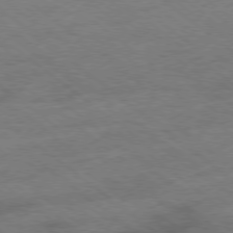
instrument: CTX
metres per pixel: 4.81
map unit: Hpe
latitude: -78.6896
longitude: -15.1970
